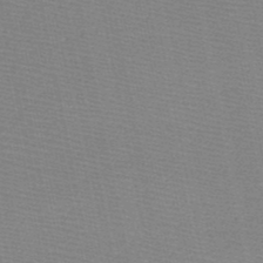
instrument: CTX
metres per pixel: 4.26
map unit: HNb
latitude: -48.8408
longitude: -40.8757
